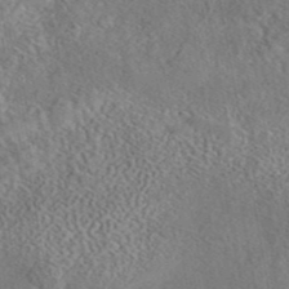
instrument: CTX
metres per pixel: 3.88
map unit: eAb
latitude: 43.5560
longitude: 108.8786
